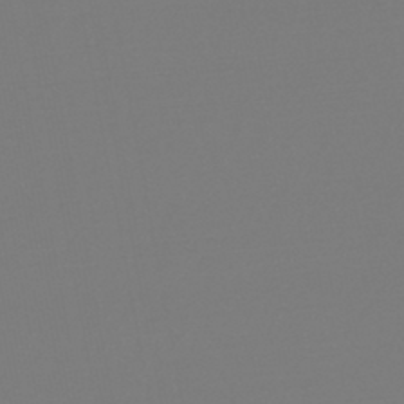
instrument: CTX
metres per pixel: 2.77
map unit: lHb
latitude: -46.0661
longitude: 75.9367
